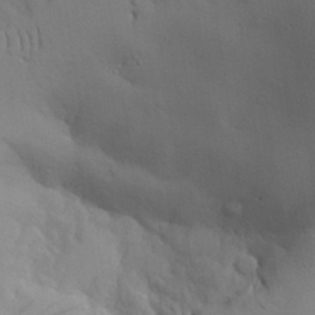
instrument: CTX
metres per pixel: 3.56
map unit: Aa
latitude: 27.3293
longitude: -132.1767
